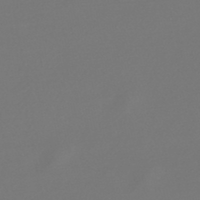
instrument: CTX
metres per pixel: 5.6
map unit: lHb
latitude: -47.4076
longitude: 72.7085
